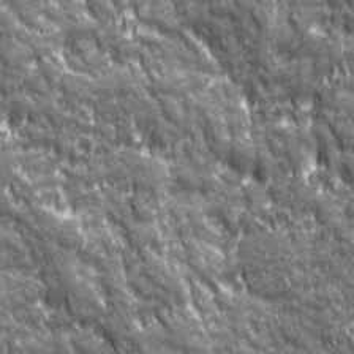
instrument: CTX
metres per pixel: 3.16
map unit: Ave
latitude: 19.9150
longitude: -134.1766
